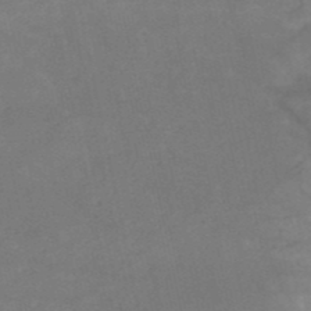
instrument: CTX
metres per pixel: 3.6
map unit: HNb
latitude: -50.7463
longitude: -40.0255
